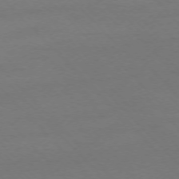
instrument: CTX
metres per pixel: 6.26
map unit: Ap
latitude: -75.2943
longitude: -78.7247
